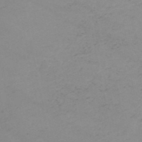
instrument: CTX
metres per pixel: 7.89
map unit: HNb
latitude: -52.1227
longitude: -51.6505
